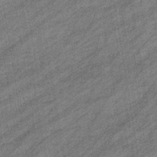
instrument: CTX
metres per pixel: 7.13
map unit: eHb
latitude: -38.2929
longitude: 79.2187
